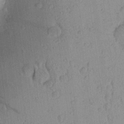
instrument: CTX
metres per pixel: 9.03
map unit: Aa
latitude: 25.1214
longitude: -145.2159
